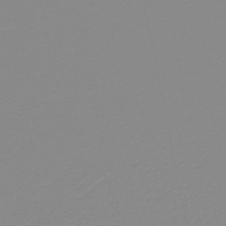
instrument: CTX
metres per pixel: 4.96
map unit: lHb
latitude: -40.6896
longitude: 63.5588
